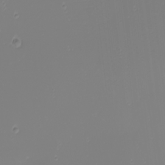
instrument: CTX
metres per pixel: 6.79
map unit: Nhu
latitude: -4.9730
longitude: -84.8002
